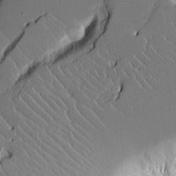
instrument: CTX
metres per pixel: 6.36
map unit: Aa
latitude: 12.5924
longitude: -126.5168
